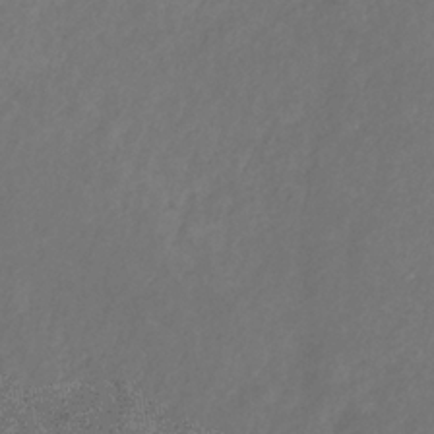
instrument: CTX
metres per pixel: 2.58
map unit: eHb
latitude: -30.9730
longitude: 67.7289
